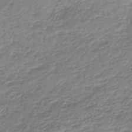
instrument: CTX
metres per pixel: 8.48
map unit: HNb
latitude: -41.7477
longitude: 50.1228
